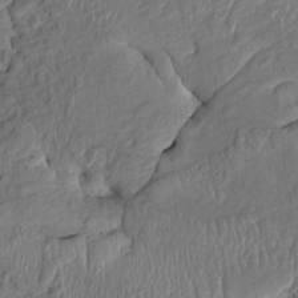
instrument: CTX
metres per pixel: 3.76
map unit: HNhu
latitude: 3.1025
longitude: -6.9514
